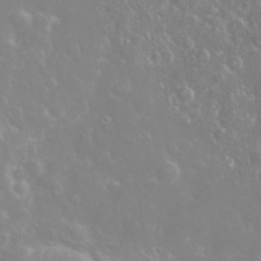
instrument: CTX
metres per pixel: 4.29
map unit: eHh
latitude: 31.6883
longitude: -59.9339
